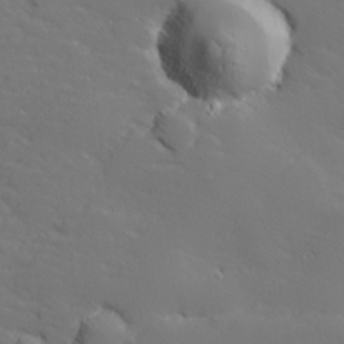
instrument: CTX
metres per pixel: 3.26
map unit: lHvf
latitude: 26.5546
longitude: 142.8219
